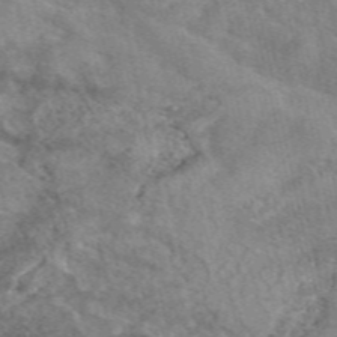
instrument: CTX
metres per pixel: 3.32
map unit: eAb
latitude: 48.8947
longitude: 121.8044
